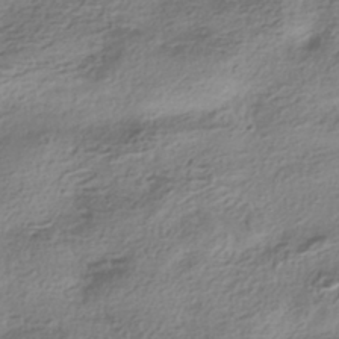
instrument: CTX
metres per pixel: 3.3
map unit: HNhu
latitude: -41.7289
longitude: 100.3306
